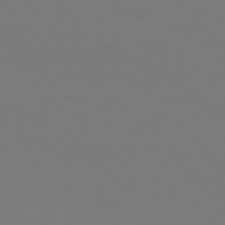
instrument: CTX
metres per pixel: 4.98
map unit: lApd
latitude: 82.0822
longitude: 146.9730
